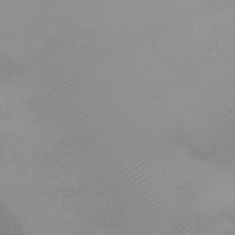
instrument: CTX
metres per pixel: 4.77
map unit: Ht
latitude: 2.1766
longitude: -34.1011
